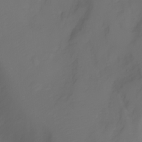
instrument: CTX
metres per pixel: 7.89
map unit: Aa
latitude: -7.7100
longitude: -71.9528
